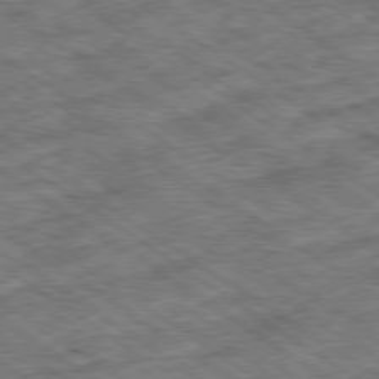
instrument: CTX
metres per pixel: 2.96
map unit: Ap
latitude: -79.8422
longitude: -50.2333
